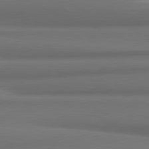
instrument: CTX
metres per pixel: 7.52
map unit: lApd
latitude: 81.8772
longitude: 170.7274
